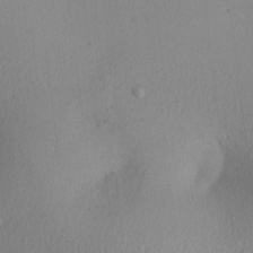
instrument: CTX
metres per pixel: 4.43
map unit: lAa
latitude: 4.0444
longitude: -112.1011
